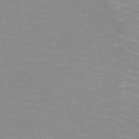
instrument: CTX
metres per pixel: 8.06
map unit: HNb
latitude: -48.0472
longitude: -46.0822
